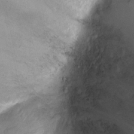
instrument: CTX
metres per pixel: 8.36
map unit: Ht
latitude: -2.5195
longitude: -29.5560
